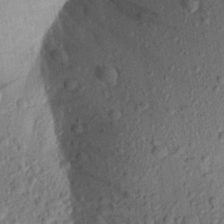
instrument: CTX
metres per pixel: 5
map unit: Aa
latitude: 21.9717
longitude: -147.4238
